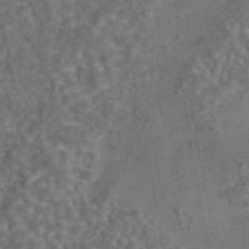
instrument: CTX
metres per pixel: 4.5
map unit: eAb
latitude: 43.3860
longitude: 106.6708
